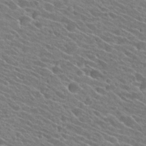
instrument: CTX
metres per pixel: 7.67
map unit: Hto
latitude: 25.1592
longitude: -41.2159
